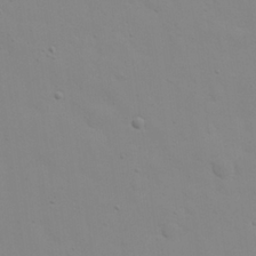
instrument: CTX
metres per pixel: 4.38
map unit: eHh
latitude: 24.5545
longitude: -65.7072
